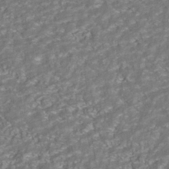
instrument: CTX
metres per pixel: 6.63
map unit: ANa
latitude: -42.4062
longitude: 108.3117
